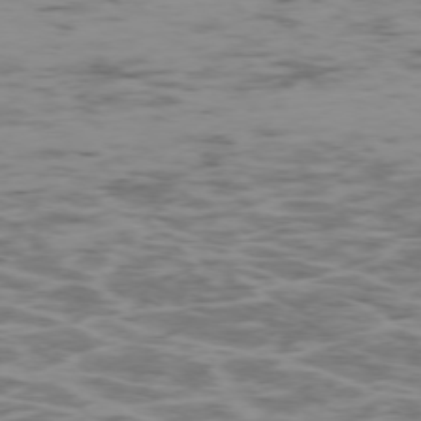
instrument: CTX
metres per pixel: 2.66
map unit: Ap
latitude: -75.1054
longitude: -79.2159
